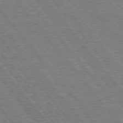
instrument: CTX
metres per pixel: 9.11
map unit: Hpe
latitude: 75.9906
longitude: -153.0648
